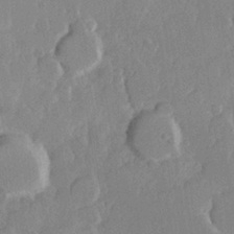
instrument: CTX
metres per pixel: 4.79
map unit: Hve
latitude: 23.8394
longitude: 145.2754
